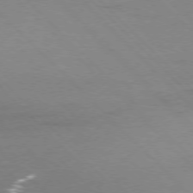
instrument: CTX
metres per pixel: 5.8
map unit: Ap
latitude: -77.5021
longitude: -69.4804
